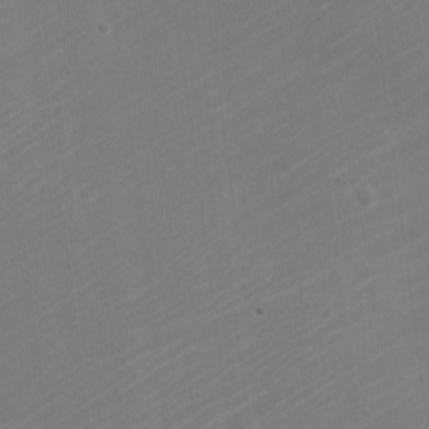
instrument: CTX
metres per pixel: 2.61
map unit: Nve
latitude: -21.0486
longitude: 106.6330
